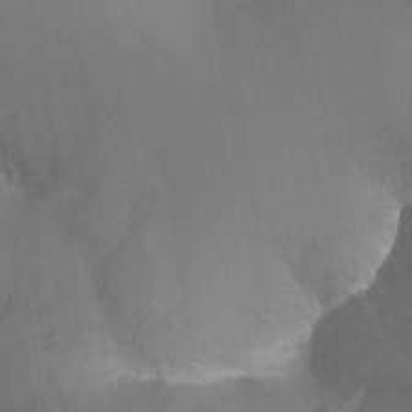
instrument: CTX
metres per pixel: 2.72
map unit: Nhu
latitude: -13.1053
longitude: -58.4790
